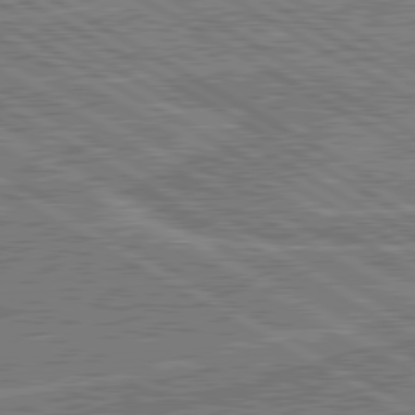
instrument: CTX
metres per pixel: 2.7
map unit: lApd
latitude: 80.5735
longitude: 119.7856
